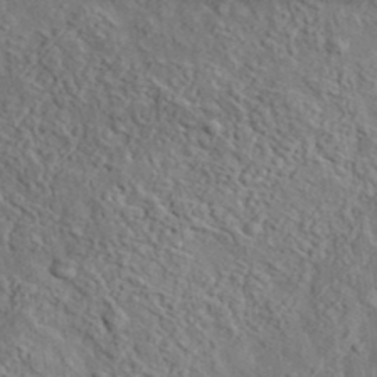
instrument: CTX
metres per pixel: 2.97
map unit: lHvf
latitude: 36.5924
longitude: -87.9528
